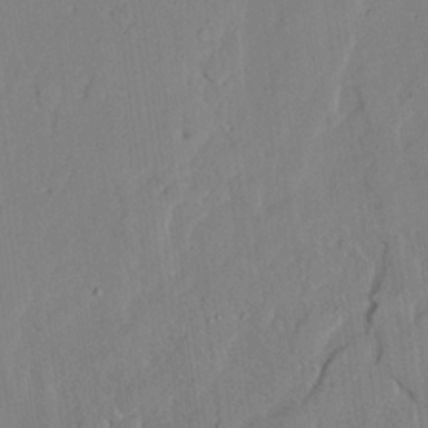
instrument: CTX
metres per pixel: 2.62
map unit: lAvf
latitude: 24.4034
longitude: -110.8569
